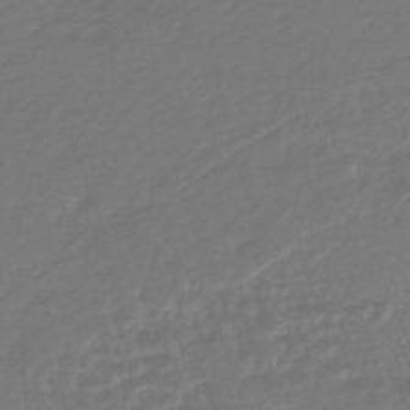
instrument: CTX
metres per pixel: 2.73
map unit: HNhu
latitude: -46.5384
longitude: 99.3509
